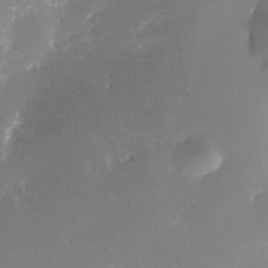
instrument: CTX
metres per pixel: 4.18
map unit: Nhe
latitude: -32.4062
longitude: -116.2900
